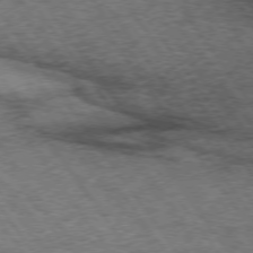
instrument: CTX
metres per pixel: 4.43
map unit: lApd
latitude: 73.2159
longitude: -76.0822
